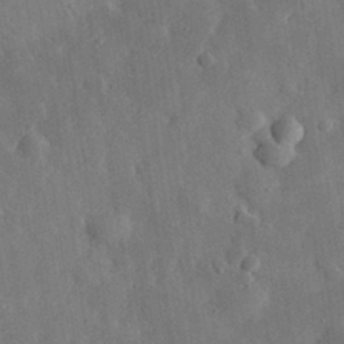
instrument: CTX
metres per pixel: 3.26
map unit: eHh
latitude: 31.3293
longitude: -77.6505
